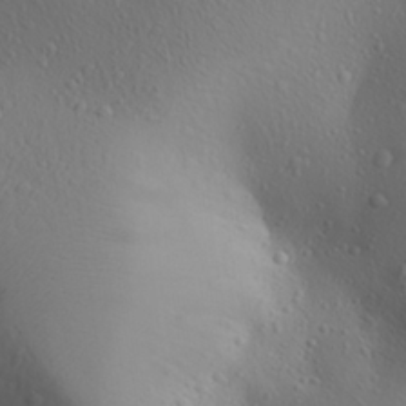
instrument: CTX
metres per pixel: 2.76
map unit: Aa
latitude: 27.4238
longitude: -146.1578
